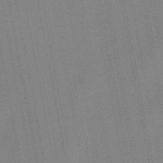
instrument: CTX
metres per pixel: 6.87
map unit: lHb
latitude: -46.5573
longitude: 69.7855
